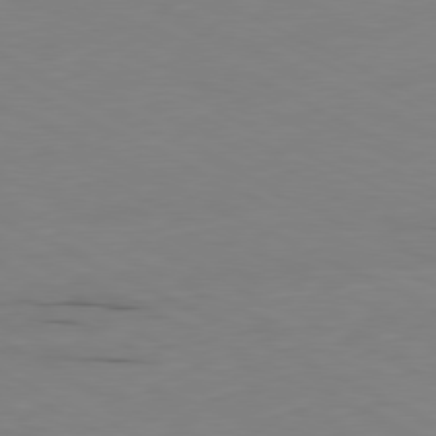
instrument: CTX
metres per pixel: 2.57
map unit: Ap
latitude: -80.9731
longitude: -94.5735
